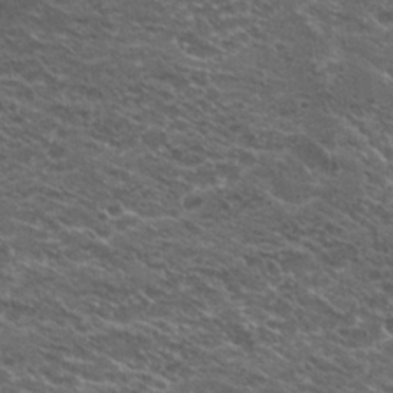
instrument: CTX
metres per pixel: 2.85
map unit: Hto
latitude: 19.4993
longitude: -36.3090
